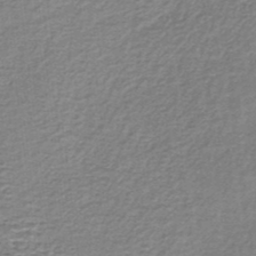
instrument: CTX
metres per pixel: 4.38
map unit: lHb
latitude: -35.4265
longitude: 60.7652
